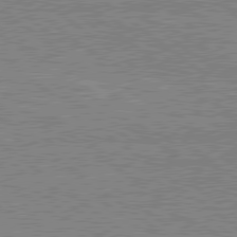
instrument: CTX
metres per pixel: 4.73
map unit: lApd
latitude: 79.4994
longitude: 167.5588
